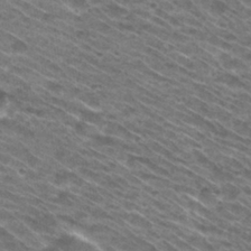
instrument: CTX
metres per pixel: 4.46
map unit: Hto
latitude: 30.8191
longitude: -46.4034
